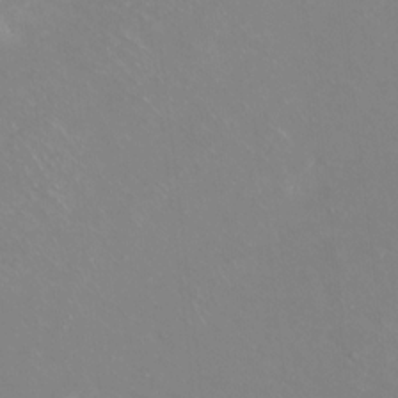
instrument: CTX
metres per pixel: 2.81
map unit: Hto
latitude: -13.7856
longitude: -41.7449
